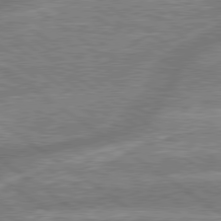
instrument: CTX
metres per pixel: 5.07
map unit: lApd
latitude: 79.2726
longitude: -159.5938
